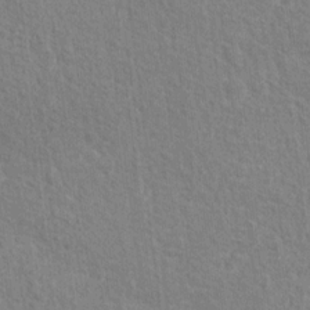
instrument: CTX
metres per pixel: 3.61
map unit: Hto
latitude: 13.1025
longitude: -38.0633
